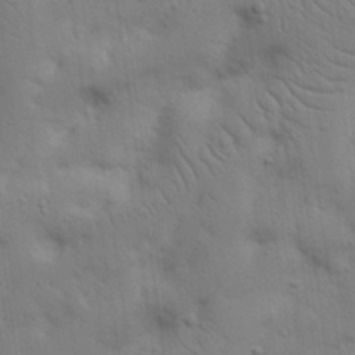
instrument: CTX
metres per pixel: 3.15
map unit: Nhu
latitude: 17.6127
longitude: -75.2726
